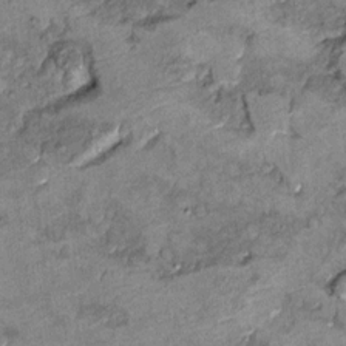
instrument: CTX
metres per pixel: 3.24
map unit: Hto
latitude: 9.4426
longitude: -36.4412
